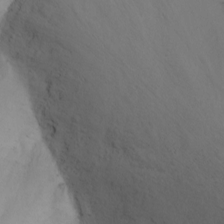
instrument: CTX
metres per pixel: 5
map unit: Nhu
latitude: -3.1809
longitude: -73.2537
